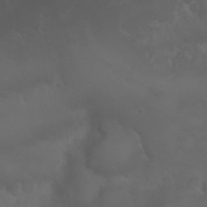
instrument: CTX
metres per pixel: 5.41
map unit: Nhu
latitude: 22.6112
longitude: -64.5357
